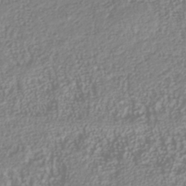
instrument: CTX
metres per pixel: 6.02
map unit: Nhu
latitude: -40.6518
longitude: -84.4601
